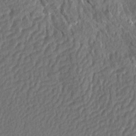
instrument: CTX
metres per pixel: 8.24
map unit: Aa
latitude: 14.2145
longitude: -144.4601
